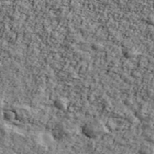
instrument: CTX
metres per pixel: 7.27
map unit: Ave
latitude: 43.2726
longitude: -110.6680
